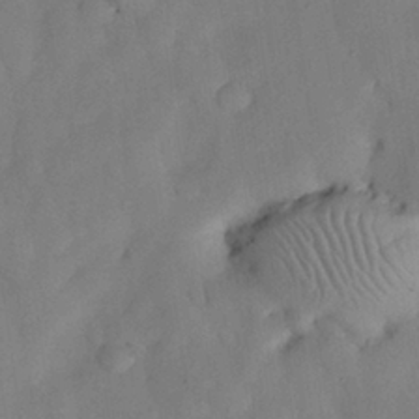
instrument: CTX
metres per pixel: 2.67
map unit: Nhu
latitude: 26.5924
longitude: -72.7813
